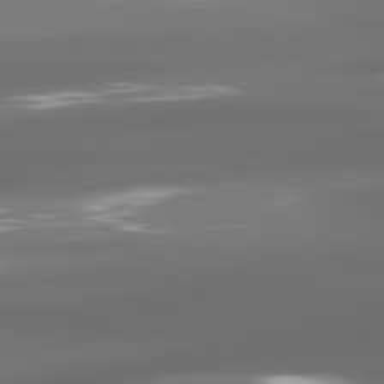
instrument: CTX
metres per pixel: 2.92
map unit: lApd
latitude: 81.4993
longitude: -136.0633
